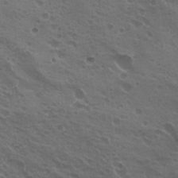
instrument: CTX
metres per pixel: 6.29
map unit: Hto
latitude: 21.0837
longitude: -31.7639
